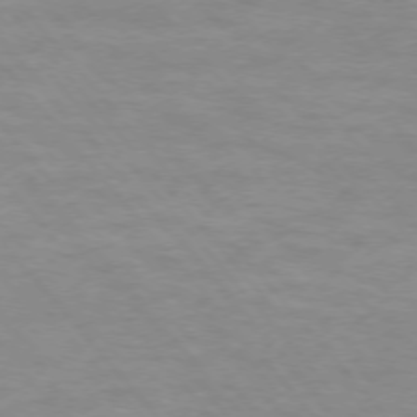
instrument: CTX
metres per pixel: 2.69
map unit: Ap
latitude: -76.5952
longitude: -84.4601
